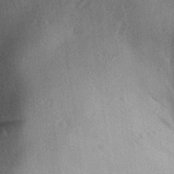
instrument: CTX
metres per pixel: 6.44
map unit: Aa
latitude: 29.9528
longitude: -136.8947
